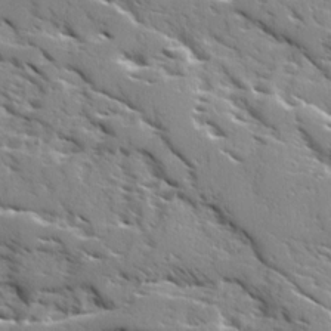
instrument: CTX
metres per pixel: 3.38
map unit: Ave
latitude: 16.9325
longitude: -129.6127
